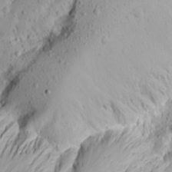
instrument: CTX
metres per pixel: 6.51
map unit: Aa
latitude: 14.2334
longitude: -140.5923
